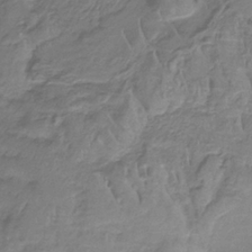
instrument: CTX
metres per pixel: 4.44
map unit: HNb
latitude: -33.2943
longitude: 60.6518
